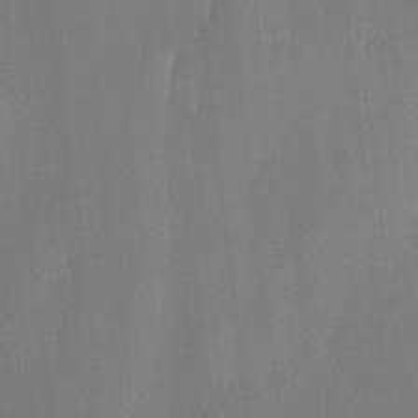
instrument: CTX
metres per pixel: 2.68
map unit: Hto
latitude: -8.4818
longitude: -50.9891
